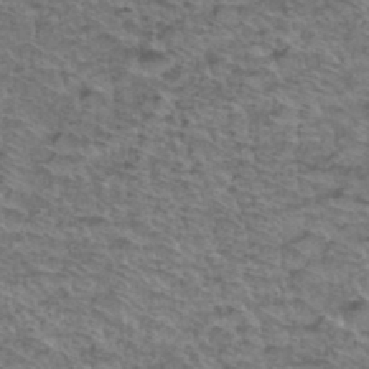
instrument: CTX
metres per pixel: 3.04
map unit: Hto
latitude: 38.1578
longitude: -45.0836
